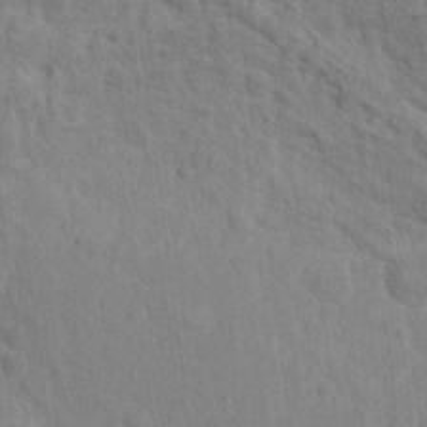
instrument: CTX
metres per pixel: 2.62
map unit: Hto
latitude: 13.8961
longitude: -37.9906
